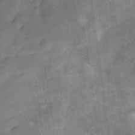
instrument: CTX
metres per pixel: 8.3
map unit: Hve
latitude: -29.7856
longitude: 92.1228
